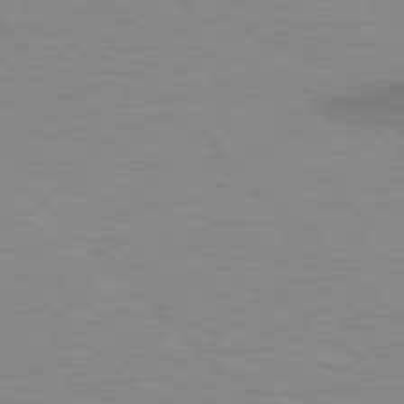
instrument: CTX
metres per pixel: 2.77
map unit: lApd
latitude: 77.2348
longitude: -59.9339
